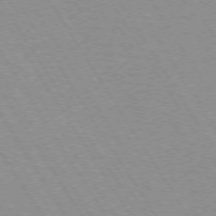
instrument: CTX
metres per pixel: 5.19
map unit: lApd
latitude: 72.5546
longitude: -56.5356
